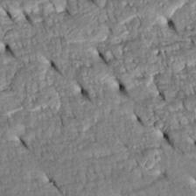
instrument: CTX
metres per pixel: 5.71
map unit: Htu
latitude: -5.1998
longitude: 153.7855
